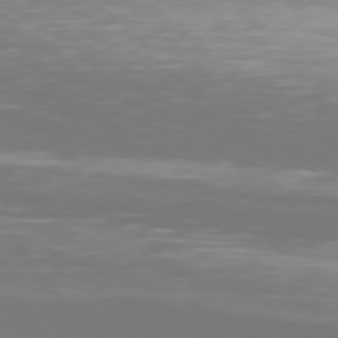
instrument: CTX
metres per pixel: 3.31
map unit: Hpe
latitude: 77.0458
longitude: -171.4993
